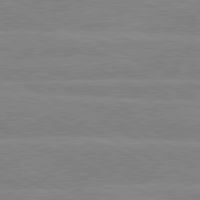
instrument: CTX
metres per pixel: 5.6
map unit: lApd
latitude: 80.8758
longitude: -128.1011
